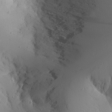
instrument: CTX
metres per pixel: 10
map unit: Aa
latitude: 22.3845
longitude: -145.9339
